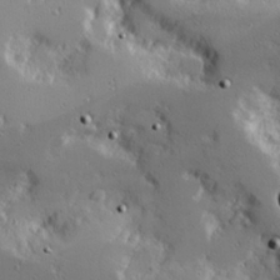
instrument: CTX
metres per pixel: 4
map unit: Hve
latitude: 25.6693
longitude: -92.8758
